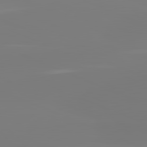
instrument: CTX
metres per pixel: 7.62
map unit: lApd
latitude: 81.6883
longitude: -158.9514
